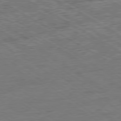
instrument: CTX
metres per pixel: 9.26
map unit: Ap
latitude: -80.2551
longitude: -79.6127
